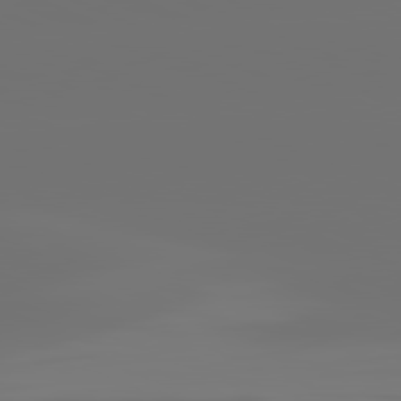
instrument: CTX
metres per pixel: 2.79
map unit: lApd
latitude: 81.7827
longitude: -152.8380
